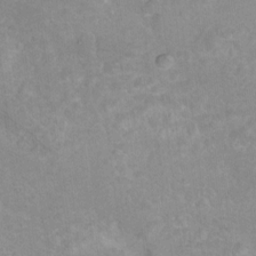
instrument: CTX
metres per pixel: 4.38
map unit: Hto
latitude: 8.3090
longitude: -30.3090
